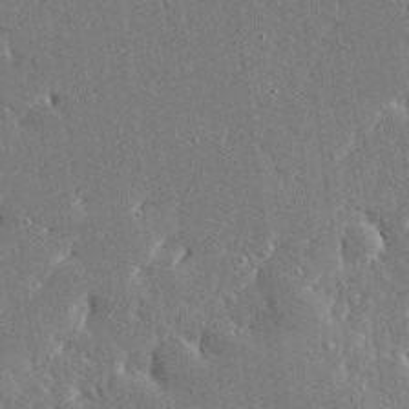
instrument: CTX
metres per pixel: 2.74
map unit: Ave
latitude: 16.7435
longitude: -139.9528
